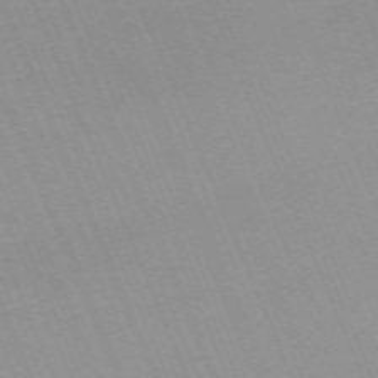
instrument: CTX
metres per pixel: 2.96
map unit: Nhu
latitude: -67.1998
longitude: 38.5574
